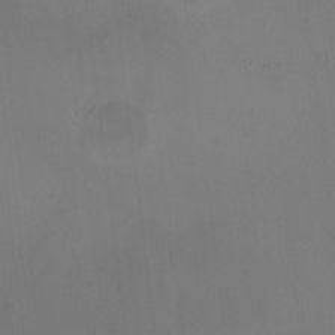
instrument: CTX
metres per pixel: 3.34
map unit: HNhu
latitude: 5.7639
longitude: 9.8611
